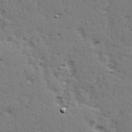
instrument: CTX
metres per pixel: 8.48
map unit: Ave
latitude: 15.2348
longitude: -104.5735
